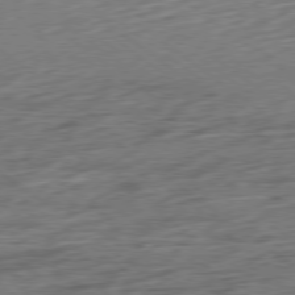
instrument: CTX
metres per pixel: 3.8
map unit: Hpe
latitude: -79.1053
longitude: -15.1593
